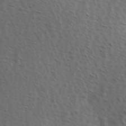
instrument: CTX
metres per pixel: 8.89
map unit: Hve
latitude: 1.9339
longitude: -123.3104
